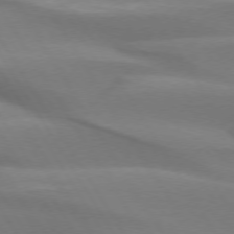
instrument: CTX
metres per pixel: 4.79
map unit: lApd
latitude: 74.0822
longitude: -49.9528
